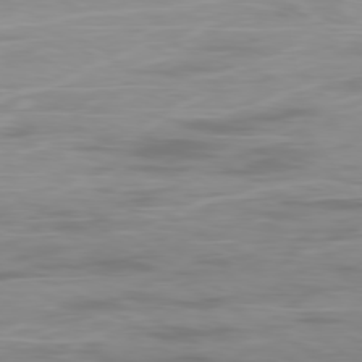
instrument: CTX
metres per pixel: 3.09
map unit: Ap
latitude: -79.5966
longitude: -73.9151
